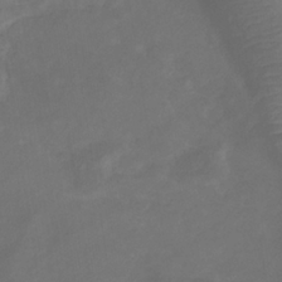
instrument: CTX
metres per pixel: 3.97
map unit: eHb
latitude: -33.0109
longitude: 72.2172
